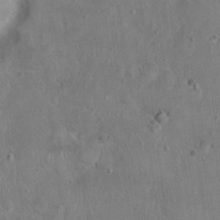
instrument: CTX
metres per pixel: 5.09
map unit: Nhu
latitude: 0.5734
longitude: -15.4994
